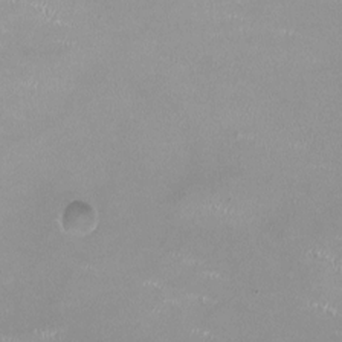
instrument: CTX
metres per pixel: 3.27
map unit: HNhu
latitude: -0.0094
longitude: -2.8002
